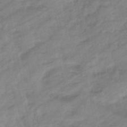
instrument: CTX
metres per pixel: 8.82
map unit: eHb
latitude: -44.2928
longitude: 85.5588
